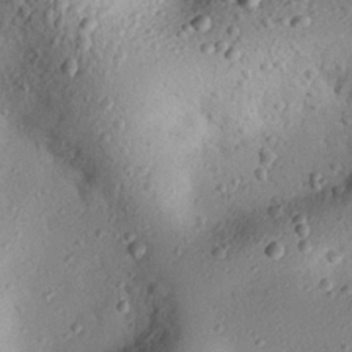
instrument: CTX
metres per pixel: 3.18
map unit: eHh
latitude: 25.3859
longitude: -77.1214
